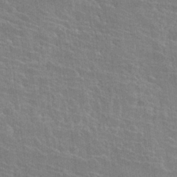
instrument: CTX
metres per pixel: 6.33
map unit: Hto
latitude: 25.4237
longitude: -39.1592
